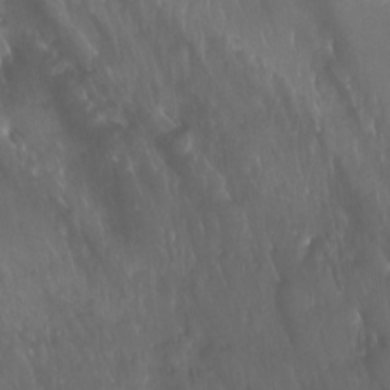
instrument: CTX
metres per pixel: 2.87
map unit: Ht
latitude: -15.3699
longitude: -43.9906
